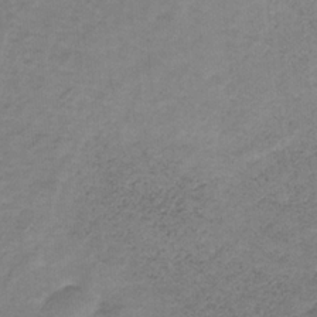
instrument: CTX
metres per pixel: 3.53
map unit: HNb
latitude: -32.7841
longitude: 58.8785
